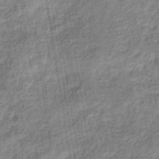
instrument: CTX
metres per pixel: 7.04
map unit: eHb
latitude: -37.6721
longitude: 79.7855
